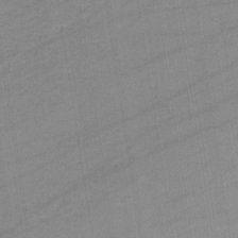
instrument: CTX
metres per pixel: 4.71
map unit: eHb
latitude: -34.5196
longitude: 73.0297
